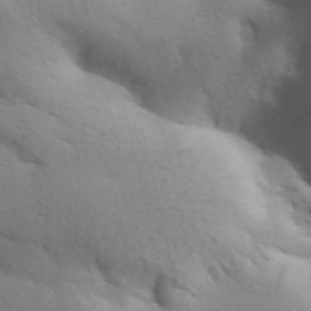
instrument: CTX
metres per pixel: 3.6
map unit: Aa
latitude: 31.1215
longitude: -146.6113
